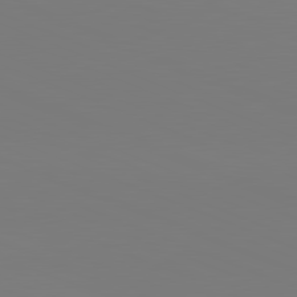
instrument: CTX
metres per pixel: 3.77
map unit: lApd
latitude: 82.0444
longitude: 146.8408
